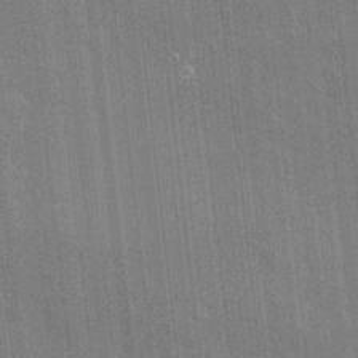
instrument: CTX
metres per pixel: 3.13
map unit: eHh
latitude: 5.6694
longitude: -74.4412
